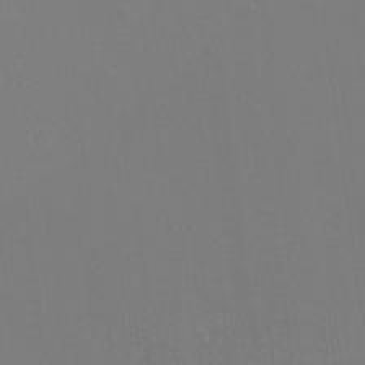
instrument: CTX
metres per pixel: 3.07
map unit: Ht
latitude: -6.6140
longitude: -26.0444
